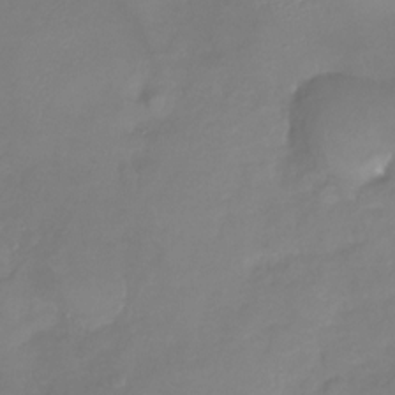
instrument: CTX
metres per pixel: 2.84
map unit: Nhu
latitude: -26.2361
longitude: -57.6315
